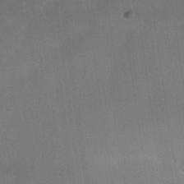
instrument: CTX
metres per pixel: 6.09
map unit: Nhe
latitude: -38.5007
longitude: -119.4615
